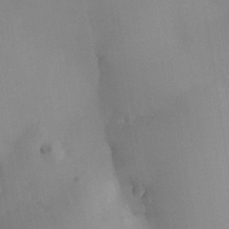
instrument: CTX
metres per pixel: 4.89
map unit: Nhe
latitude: -35.1053
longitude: -130.6680
